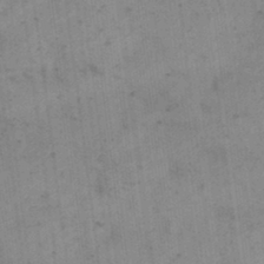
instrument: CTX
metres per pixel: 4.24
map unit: eHh
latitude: 24.2144
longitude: -65.1592
